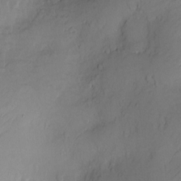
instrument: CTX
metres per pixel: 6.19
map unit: Nve
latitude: -10.3873
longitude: 173.2943
